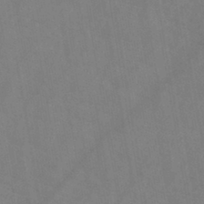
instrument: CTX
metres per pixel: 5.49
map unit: HNb
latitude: -44.4629
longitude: -39.9339
